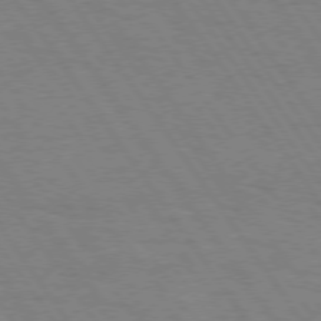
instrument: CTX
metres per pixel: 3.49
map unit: Hpe
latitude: 74.5546
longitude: -137.0459
